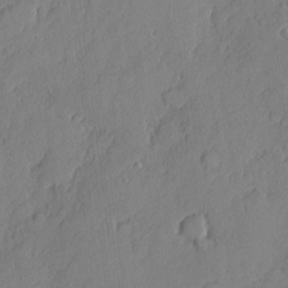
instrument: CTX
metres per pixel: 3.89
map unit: eHh
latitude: 4.5924
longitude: -76.0255
